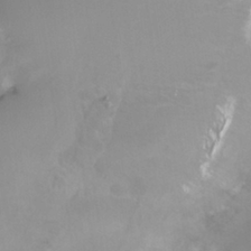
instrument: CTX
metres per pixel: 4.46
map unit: HNhu
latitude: -27.8422
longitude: 75.3699
